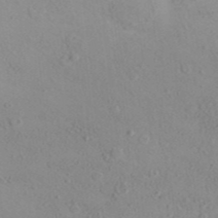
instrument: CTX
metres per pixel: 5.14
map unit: ANa
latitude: 35.3859
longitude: 13.8234
